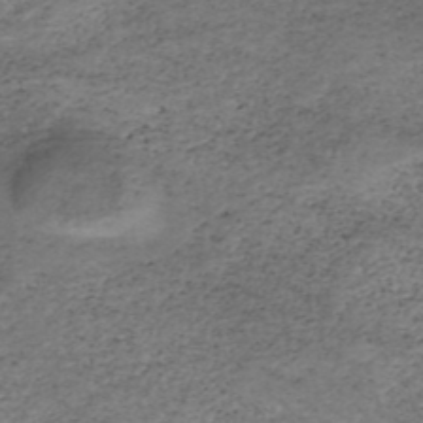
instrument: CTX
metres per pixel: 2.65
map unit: HNhu
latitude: -46.9164
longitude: 28.3873
